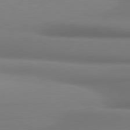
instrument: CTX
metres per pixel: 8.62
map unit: lApd
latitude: 81.1781
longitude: 177.4643
